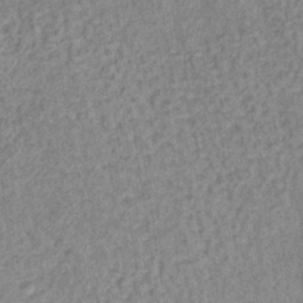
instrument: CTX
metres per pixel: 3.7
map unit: lHb
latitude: -36.2928
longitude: 61.9367
